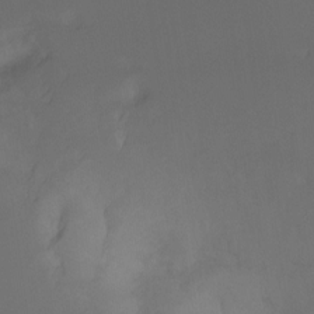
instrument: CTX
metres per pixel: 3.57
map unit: Ht
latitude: -7.5966
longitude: -30.1956
